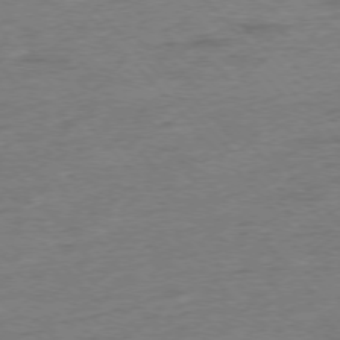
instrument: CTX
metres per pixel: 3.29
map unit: Hpe
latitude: -76.3684
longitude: -11.3293
